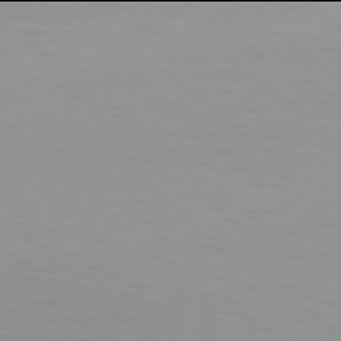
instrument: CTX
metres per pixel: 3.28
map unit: Hpe
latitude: 77.9906
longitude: -135.7260
